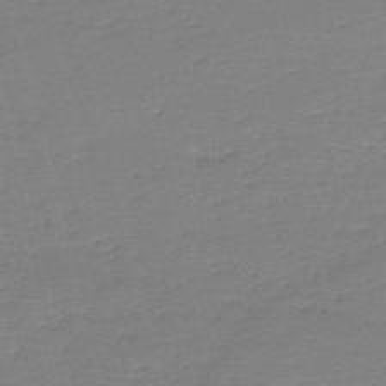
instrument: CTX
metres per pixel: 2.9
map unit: HNb
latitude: -49.5966
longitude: -42.1578
